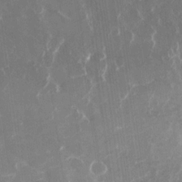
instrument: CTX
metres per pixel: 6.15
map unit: Nhu
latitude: -29.0487
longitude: -71.3670
